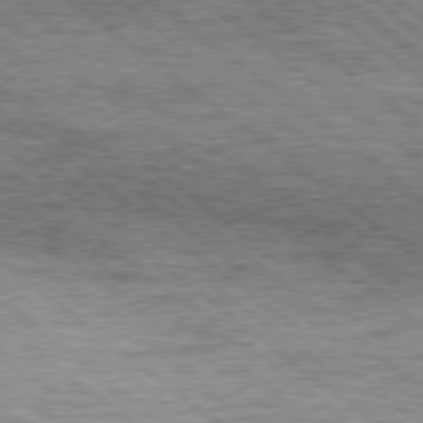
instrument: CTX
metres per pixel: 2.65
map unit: Hpe
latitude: 78.2145
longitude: -121.1970
